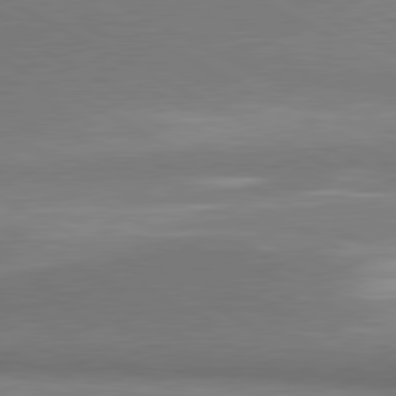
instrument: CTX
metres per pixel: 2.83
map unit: lApd
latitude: 80.9892
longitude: 163.4643
